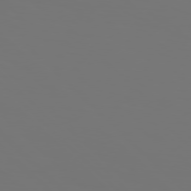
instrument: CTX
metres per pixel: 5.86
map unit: Hpe
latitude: 76.7813
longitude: -134.6490
